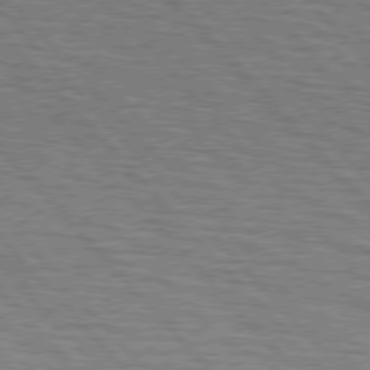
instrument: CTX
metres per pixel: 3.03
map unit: lApd
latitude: 76.5734
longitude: -72.6113
